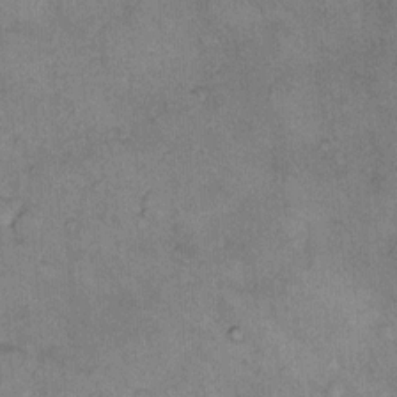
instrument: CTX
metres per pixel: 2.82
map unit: Hto
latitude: 10.8380
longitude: -61.8961
